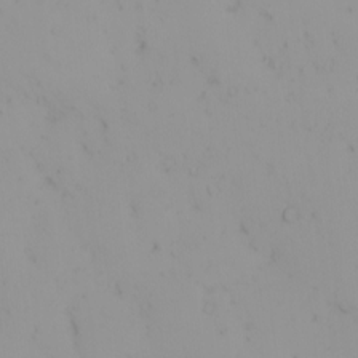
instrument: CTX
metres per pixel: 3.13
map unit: eHh
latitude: -1.5211
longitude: 20.1983
